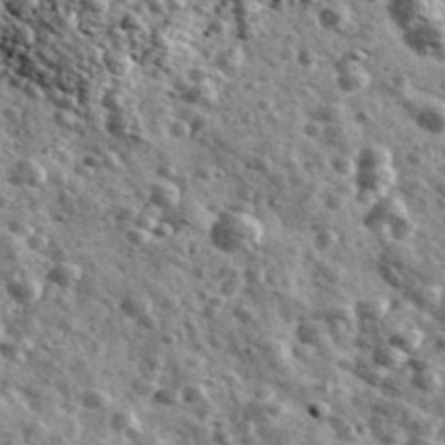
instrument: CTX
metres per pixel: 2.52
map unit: Ave
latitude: 41.1970
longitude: -107.7639
